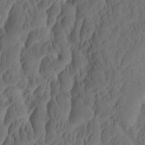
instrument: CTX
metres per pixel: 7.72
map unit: eHh
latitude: -1.6722
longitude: 15.2943
